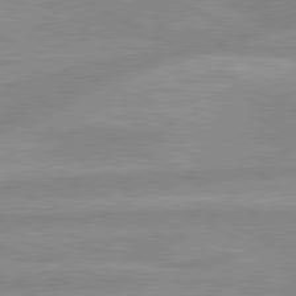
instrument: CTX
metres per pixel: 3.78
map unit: lApd
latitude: 80.2145
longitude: -168.9136
